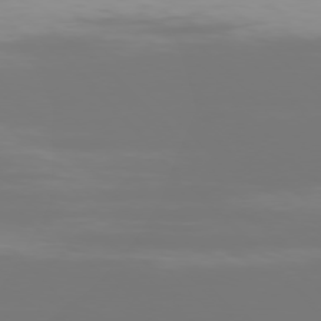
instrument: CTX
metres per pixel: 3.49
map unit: Ap
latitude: -77.5021
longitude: -73.5183
